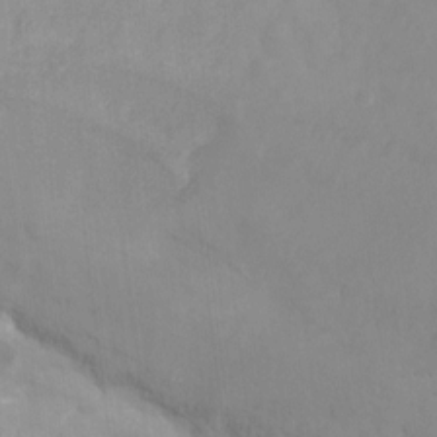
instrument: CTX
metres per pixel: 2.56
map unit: Nhu
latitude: -13.8045
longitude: -59.1025
